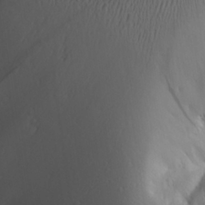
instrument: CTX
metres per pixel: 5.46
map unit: Aa
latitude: 27.6127
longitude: -144.8002
